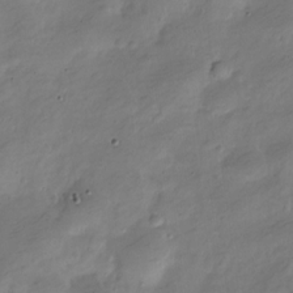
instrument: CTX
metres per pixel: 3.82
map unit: Nve
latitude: -24.9353
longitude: 106.1795
